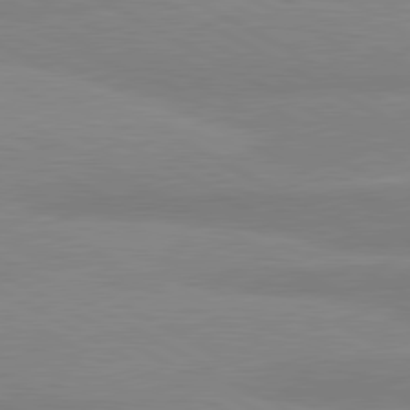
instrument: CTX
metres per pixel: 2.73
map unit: lApd
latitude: 80.8380
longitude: -179.2726
